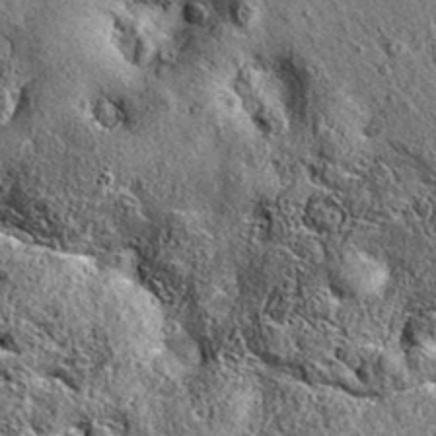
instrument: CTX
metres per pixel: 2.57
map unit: eAb
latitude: 36.3089
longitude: 110.1795
